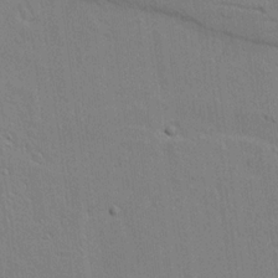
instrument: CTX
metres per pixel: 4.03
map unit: lAvf
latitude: 16.9325
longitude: -127.4238
